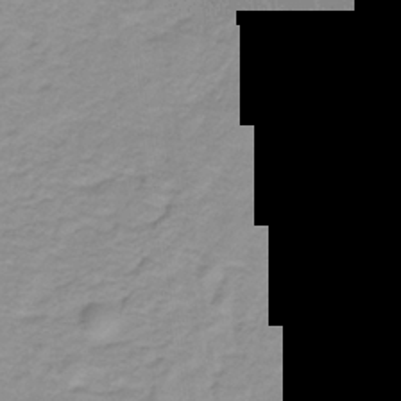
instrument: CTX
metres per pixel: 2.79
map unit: lHb
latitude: -31.8800
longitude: 66.0283
